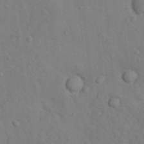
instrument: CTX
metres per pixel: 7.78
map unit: Nhu
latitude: 13.0648
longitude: -28.3089
